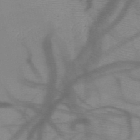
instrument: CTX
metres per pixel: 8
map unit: HNb
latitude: -48.3307
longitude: -40.5734
